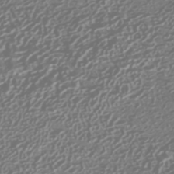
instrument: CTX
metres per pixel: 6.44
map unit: HNhu
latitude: -42.3306
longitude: 106.5007
